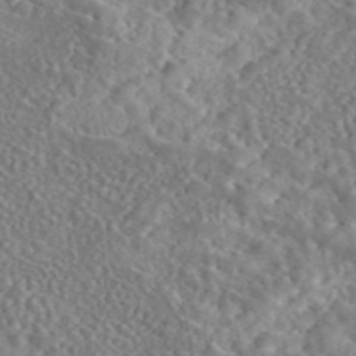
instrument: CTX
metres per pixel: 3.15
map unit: eAb
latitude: 45.2348
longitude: 128.6708
